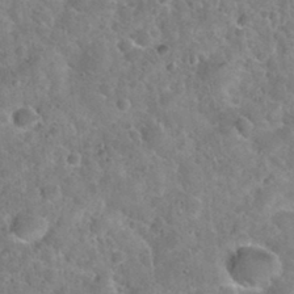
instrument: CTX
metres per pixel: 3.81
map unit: Nhu
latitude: 32.0255
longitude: -51.1970
